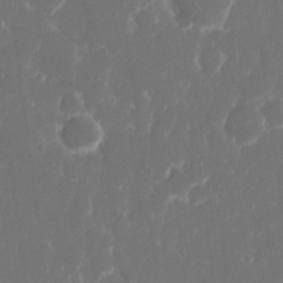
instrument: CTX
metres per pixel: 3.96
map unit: eHh
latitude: 15.9339
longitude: -72.5924
